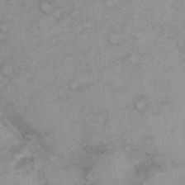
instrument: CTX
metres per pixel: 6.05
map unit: eHh
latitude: 21.6505
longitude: -59.1781
